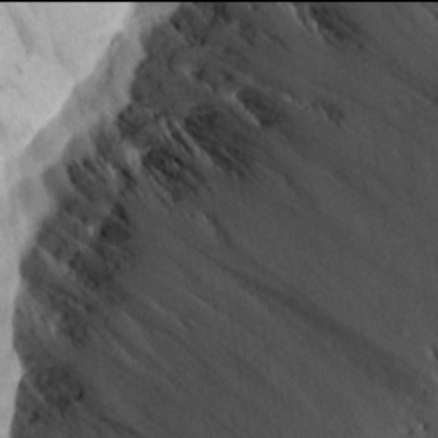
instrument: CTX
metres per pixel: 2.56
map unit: Aa
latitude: 13.9906
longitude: -144.5923
